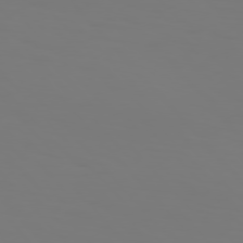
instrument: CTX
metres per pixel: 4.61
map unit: Hpe
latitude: 76.2900
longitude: -133.2537
